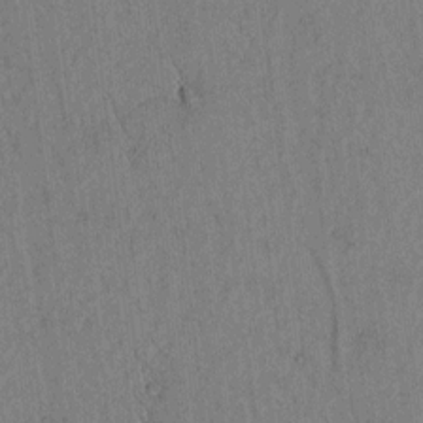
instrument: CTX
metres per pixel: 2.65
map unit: lAvf
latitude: 5.4804
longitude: 158.5006
